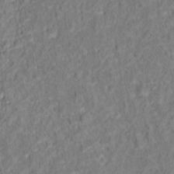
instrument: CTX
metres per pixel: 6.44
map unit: Hto
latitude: 13.2159
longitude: -38.3089
